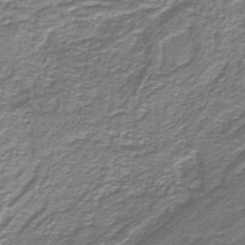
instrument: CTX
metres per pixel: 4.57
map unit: lHb
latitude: -40.6707
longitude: 54.8597
